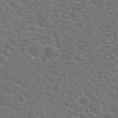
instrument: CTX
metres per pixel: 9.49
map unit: Hto
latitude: 22.1578
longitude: -46.2334
